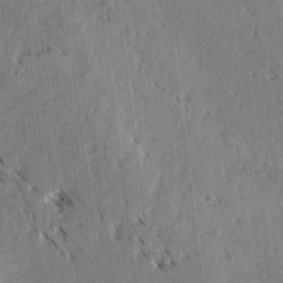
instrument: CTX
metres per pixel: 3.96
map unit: lAvf
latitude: -4.8030
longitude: -113.7449
